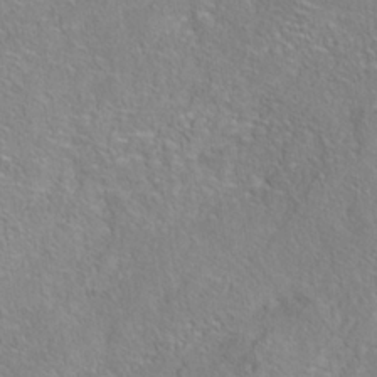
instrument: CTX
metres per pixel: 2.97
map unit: Nhe
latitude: -38.2929
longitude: 138.9164
